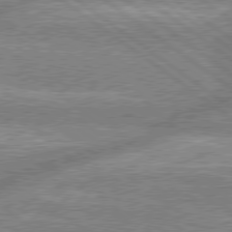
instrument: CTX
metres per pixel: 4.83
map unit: lApd
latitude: 78.8569
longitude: -159.3104
